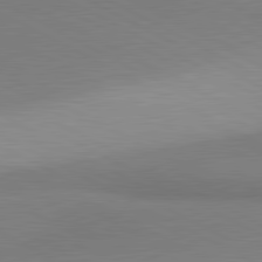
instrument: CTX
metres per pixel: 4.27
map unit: lApd
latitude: 81.0458
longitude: 158.0472
